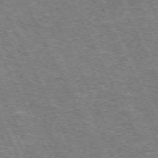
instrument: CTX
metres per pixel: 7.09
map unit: Hpe
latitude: -70.9164
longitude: 11.2943
